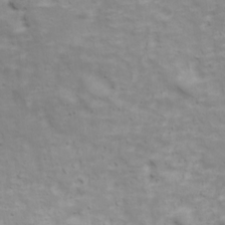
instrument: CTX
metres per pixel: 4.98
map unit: Ave
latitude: 17.5749
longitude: -133.6127
